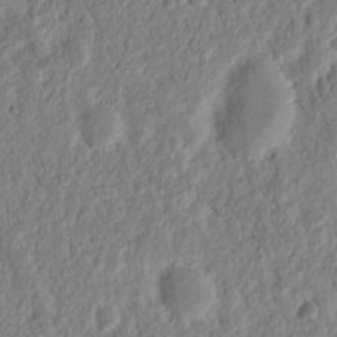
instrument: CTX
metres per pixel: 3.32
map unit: Nhu
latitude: 13.3671
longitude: -73.5183
